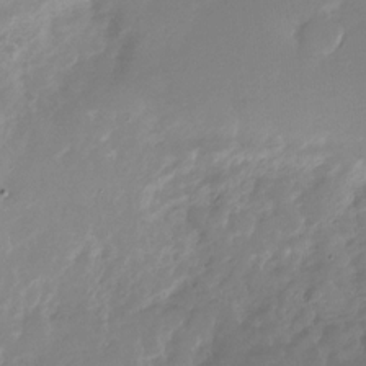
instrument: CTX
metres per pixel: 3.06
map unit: Nhu
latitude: -28.4629
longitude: -79.7828
